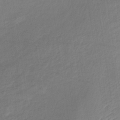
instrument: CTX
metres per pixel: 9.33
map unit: lHb
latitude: -34.4062
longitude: 68.4062
